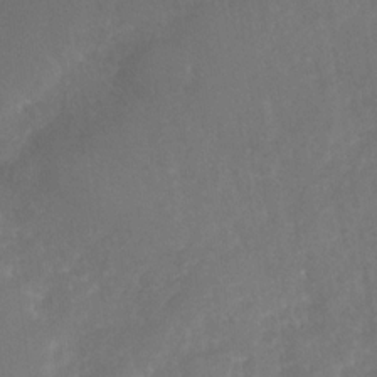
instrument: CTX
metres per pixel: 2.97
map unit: Nhu
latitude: -29.8233
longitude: -63.4049
